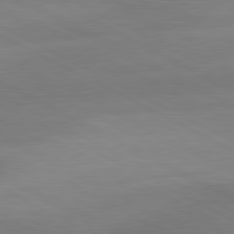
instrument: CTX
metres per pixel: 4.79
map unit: lApd
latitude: 80.8569
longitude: 129.0676
